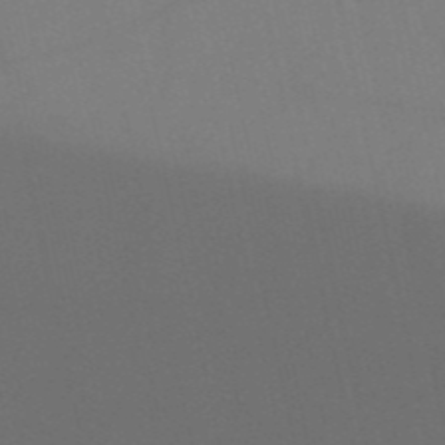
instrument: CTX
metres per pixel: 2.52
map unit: HNb
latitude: -53.6532
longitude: -42.2901
